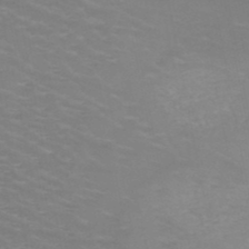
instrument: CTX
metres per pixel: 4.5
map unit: HNb
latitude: -48.4629
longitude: -46.9514
